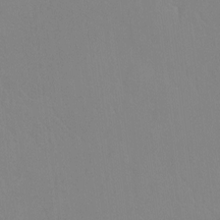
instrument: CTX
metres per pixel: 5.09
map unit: Ht
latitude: -8.6707
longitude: -34.0444
